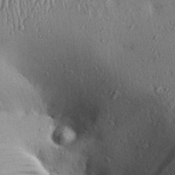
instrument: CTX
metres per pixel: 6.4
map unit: Aa
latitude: 28.9702
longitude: -134.3089
